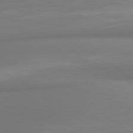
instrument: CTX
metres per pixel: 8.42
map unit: lApd
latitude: 80.2711
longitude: 175.3131
